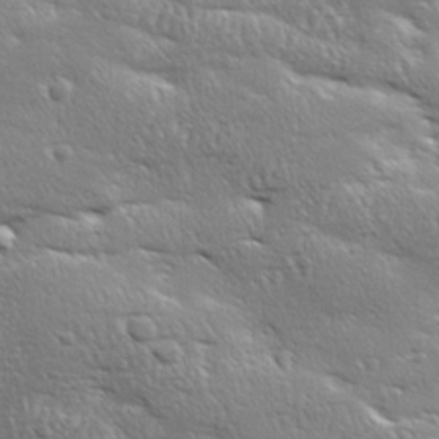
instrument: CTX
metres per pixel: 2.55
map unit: Ave
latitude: 18.5545
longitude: -137.1781
